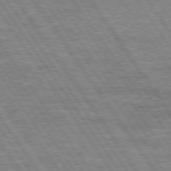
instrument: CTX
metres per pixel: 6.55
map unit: Hpe
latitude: 74.5924
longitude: -150.7813
